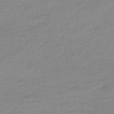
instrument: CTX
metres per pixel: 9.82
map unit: eHb
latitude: -46.8030
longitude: 89.0864
